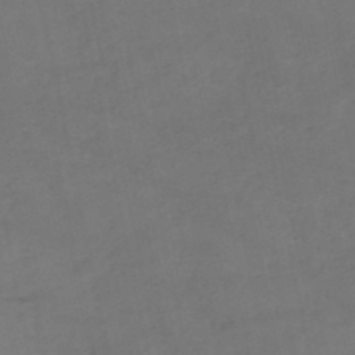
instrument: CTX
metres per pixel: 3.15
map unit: HNb
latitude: -50.7652
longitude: -40.3089
